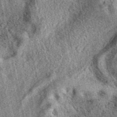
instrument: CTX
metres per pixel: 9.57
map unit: eAb
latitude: 39.9906
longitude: 109.2943
